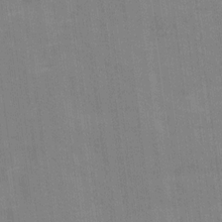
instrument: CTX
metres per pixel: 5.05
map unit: Ave
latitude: 16.3089
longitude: -138.2711
